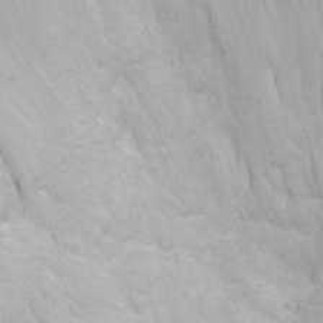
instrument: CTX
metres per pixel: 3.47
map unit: Nhu
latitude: -1.0109
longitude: -80.4601
